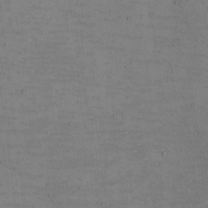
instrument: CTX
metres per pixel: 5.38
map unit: eHh
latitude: -5.0864
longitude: -82.7246
